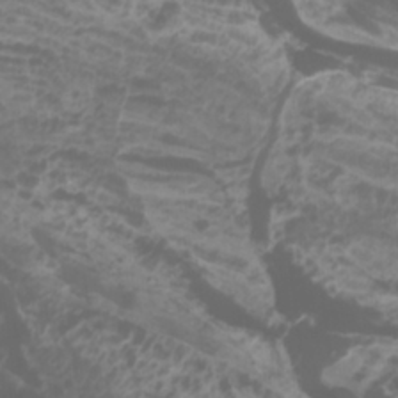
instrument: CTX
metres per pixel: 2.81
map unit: Htu
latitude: -11.4454
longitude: -74.6113
